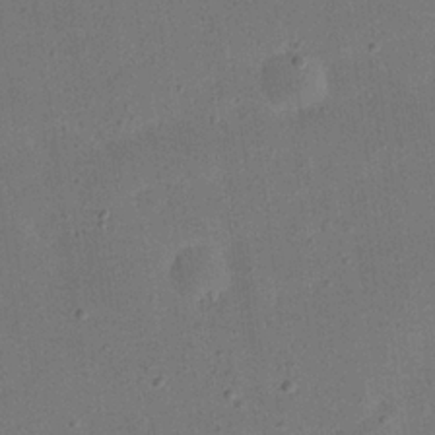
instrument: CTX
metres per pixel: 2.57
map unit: eHh
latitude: 24.4790
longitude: -68.5357
